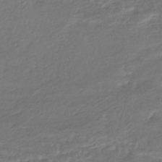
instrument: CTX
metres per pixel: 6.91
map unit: HNhu
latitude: -45.6344
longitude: 103.1242
